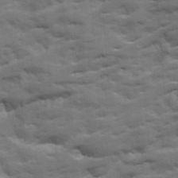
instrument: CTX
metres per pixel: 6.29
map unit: Ave
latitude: 19.5938
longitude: -129.8394
